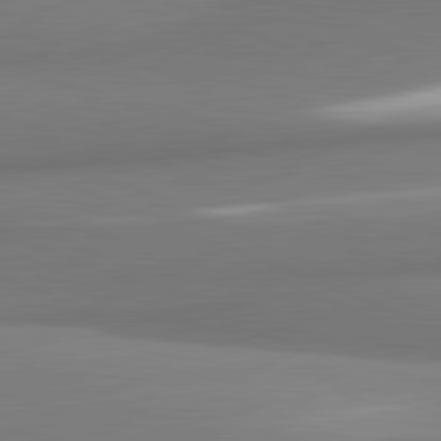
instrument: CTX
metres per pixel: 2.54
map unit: lApd
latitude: 81.8205
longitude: 165.0676
